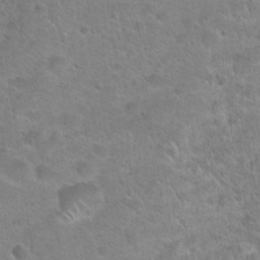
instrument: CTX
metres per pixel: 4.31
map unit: Hto
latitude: 21.6127
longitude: -49.8583
